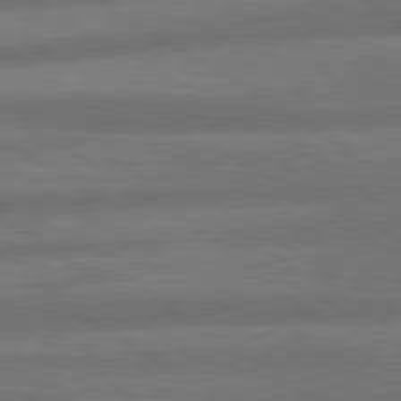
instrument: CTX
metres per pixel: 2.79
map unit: lApd
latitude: 79.8584
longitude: -165.6883
